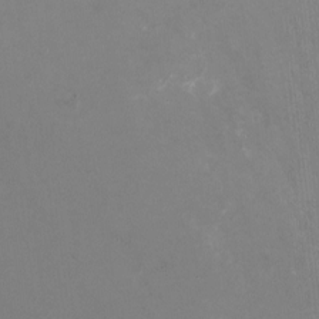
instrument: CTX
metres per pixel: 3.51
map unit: HNhu
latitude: -0.7464
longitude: -2.9702
